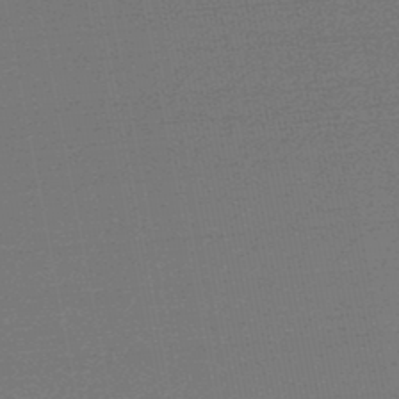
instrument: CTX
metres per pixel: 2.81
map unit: lHb
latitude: -48.2551
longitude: 63.1809
